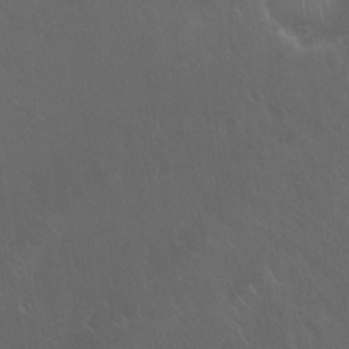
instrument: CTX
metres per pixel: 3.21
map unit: Hto
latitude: 19.5749
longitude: -57.1025
